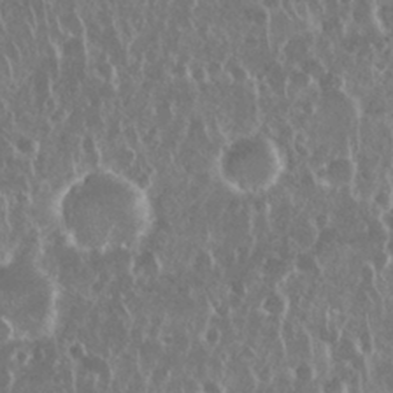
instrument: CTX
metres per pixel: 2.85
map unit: Nhu
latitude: 28.6112
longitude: -63.3293
